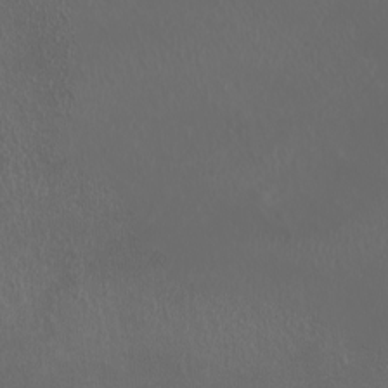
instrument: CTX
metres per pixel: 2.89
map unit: eHh
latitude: -2.2928
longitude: 19.5588
